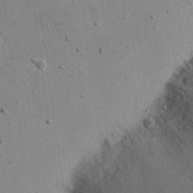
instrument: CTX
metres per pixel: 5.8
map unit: eHh
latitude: 18.3845
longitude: -72.1389
